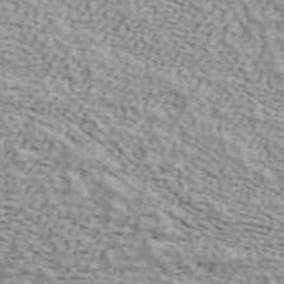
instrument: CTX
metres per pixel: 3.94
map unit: ANa
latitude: 42.2145
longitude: 49.5022
